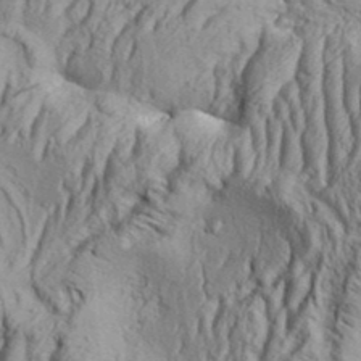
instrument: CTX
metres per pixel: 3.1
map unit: Aa
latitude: 33.5938
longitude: -136.6302
